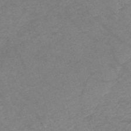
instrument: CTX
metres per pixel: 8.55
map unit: HNb
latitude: -53.9178
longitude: -47.3671
